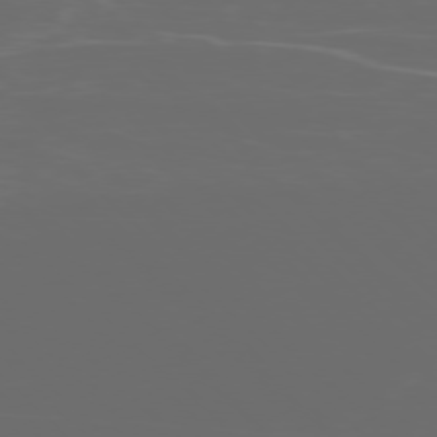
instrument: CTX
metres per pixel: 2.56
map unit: Ap
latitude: -77.7856
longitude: -72.7058
